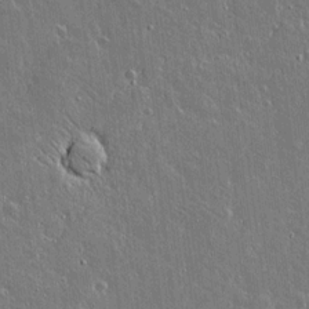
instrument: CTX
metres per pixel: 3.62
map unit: lAvf
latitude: 14.5357
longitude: -128.8569
